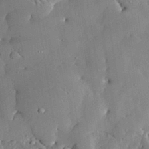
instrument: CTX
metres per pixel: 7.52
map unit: lHvf
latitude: 33.5938
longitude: -92.1577
